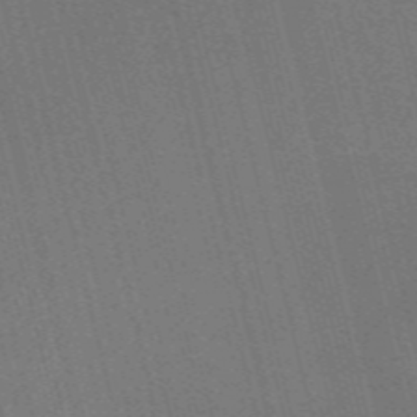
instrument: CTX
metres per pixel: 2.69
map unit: Nve
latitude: -58.0094
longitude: 62.2172
